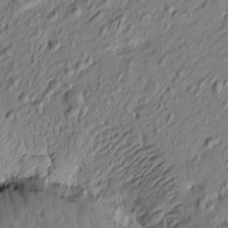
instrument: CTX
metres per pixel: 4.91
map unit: Htu
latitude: -6.9163
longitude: 178.1417
